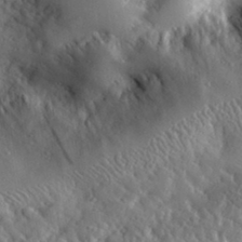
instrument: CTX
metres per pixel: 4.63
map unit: lHvf
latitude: 33.0647
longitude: -84.7813
